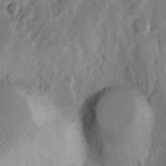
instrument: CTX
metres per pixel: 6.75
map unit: Ave
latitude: 0.2711
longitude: -112.8002
